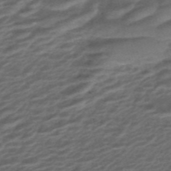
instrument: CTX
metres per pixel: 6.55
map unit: ANa
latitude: -44.9920
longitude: 105.8233
